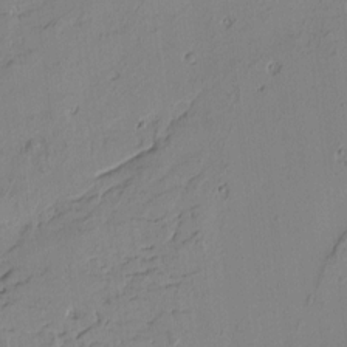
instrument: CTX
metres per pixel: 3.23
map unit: Htu
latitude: -4.0661
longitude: -177.1781
